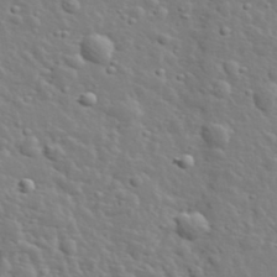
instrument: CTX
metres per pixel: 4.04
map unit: lHvf
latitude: 34.3467
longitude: -82.1011
